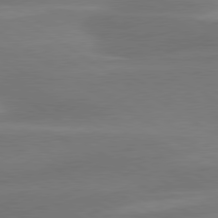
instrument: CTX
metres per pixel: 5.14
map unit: lApd
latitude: 79.7072
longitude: -88.2523
